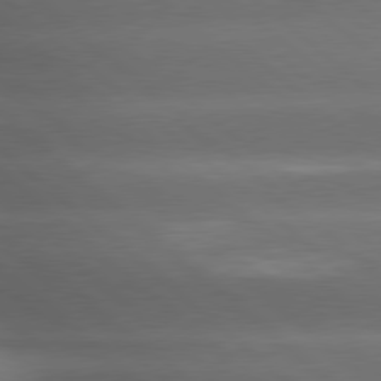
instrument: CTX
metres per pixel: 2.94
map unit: lApd
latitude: 79.1781
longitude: -117.2726
